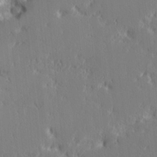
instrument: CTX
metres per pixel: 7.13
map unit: Hve
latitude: 25.7071
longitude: -92.6490
